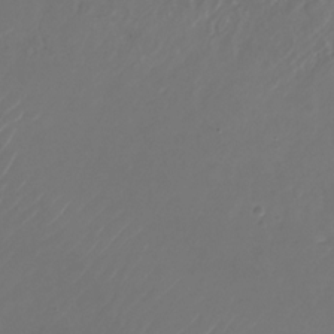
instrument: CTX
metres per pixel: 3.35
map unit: Nhu
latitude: -27.6910
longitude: -72.4412
